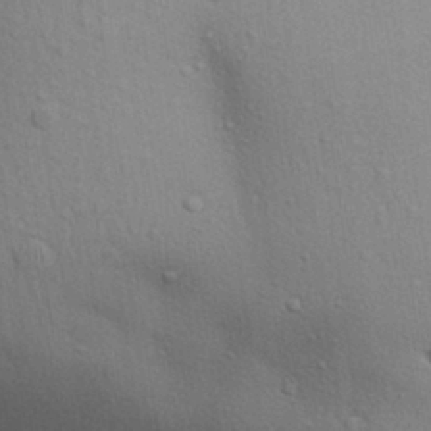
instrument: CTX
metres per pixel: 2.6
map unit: Aa
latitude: 30.8758
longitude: -145.5560
